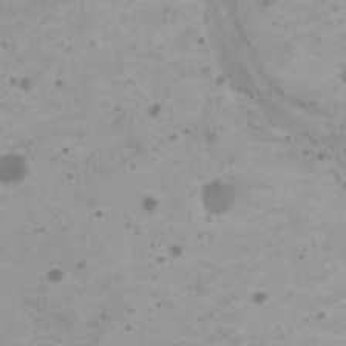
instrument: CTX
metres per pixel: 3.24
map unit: HNhu
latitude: 0.7057
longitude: 2.4440
